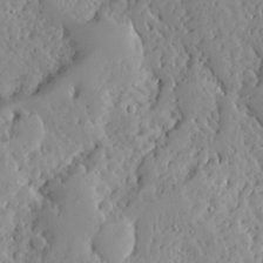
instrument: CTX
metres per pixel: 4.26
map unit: Ave
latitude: 13.2537
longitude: -134.9702
